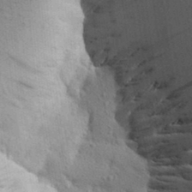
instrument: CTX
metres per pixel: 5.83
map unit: Aa
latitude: 25.6504
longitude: -148.5546
